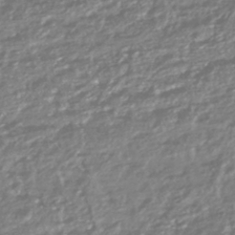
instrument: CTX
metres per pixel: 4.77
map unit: HNhu
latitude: -44.8030
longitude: 98.3117
